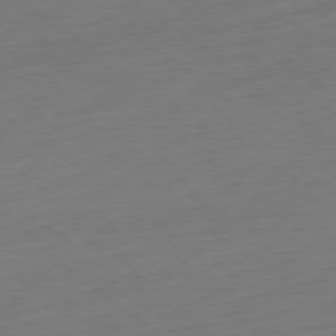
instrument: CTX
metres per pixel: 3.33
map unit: Ap
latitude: -79.0108
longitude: -68.4223
